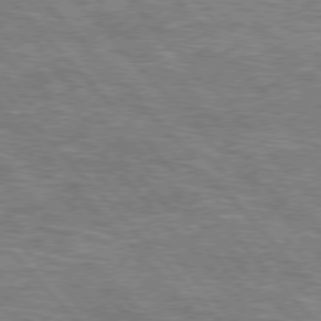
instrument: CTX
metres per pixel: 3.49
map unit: lApd
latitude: 76.4223
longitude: -74.8758
